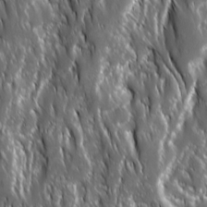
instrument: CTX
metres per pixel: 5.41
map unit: Ave
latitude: 15.5560
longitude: -133.3671
